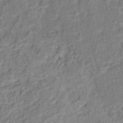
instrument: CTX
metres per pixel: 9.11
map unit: Hto
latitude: 13.9717
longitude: -38.5357
